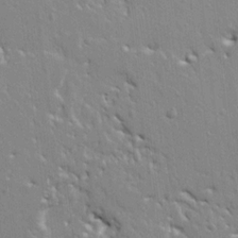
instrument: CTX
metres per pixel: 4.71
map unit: Ht
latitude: 8.8569
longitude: -76.7246
